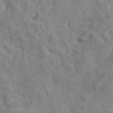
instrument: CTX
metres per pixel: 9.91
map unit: eAb
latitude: 38.9703
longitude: 112.6708
